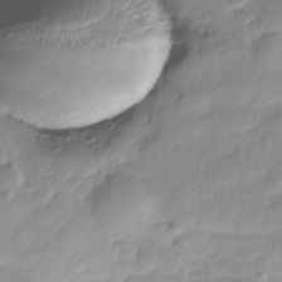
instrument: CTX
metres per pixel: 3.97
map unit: Nhe
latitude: -36.5195
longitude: -178.3845
